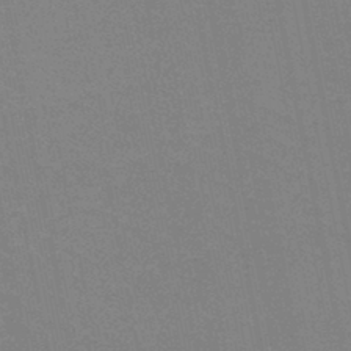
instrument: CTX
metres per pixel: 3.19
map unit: lHb
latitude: -42.1983
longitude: 67.2376
